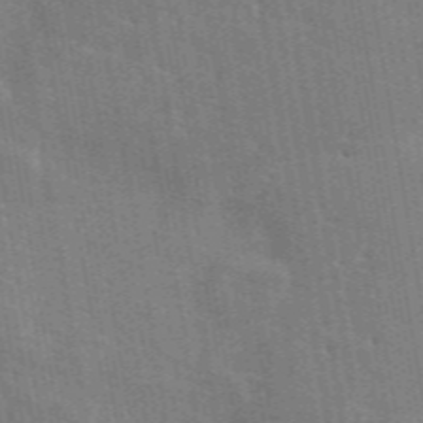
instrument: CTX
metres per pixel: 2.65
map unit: ANa
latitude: 49.5749
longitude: -80.2522
